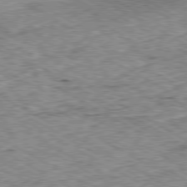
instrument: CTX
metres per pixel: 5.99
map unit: Ap
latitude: -80.3873
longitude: -50.3089
